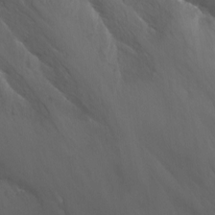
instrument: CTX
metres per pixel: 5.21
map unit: Nhu
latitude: -13.4832
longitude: -64.2145
